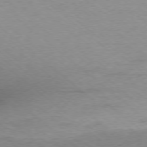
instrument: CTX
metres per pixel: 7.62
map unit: Ap
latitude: -77.8611
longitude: -92.7057
